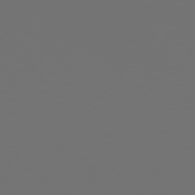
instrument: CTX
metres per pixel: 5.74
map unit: Hpe
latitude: 77.6882
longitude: -177.7827
